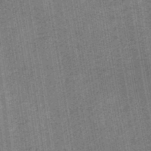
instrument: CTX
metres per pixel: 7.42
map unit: eHb
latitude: -30.1039
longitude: 70.4440
